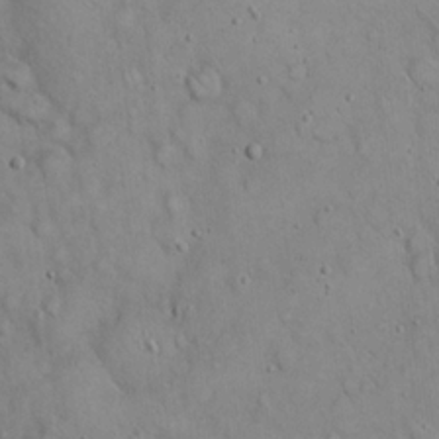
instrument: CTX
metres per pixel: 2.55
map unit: eHh
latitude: 19.9339
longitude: -60.4412
